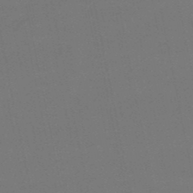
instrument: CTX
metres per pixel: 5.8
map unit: lHb
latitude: -49.6722
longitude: 75.8990
